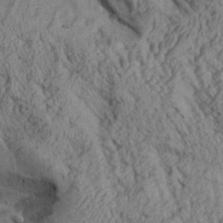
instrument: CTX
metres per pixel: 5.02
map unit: Aa
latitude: 28.3089
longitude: -134.5923
